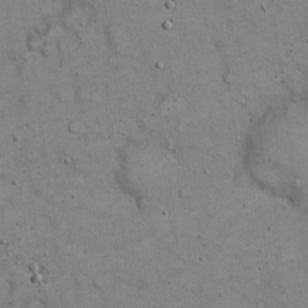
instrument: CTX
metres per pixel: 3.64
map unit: eHh
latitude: 20.3845
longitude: -60.4412
